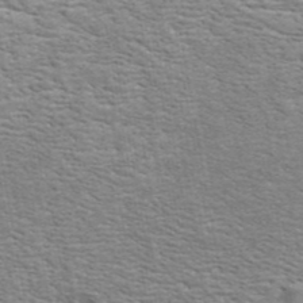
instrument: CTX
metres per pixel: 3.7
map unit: ANa
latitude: 42.3278
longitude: 16.0661
